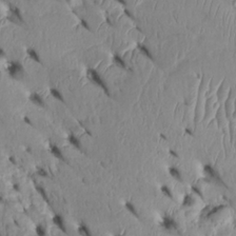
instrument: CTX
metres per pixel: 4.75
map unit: Htu
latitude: -4.7085
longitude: 152.9541
